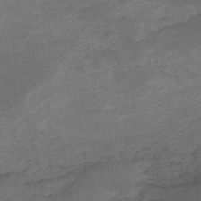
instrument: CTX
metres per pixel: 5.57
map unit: HNb
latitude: -52.3873
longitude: -38.2900
